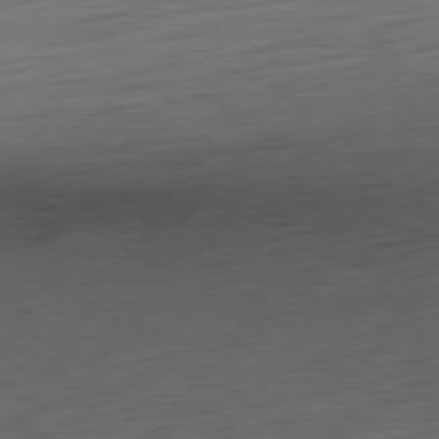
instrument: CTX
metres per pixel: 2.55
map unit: Ap
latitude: -80.5385
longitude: -68.6113
